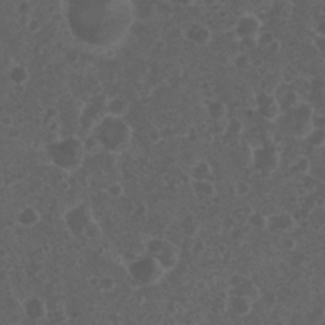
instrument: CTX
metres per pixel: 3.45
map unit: Nhu
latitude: 3.5560
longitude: -14.9514
